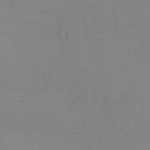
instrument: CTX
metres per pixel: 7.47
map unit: eHh
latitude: -6.2739
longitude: -80.3845
